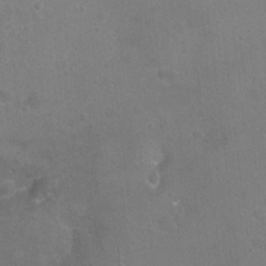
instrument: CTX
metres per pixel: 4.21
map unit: Hto
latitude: -7.5210
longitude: -35.6882
